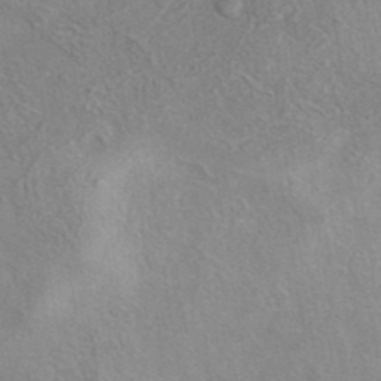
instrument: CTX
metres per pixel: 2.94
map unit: eAb
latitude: 40.1199
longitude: 106.1606
